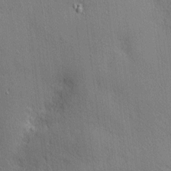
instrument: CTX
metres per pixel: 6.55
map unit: Nhu
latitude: 2.0633
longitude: -75.2348
